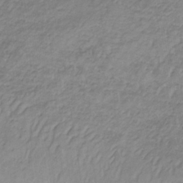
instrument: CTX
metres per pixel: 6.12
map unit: lHb
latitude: -35.7855
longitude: 72.7085
